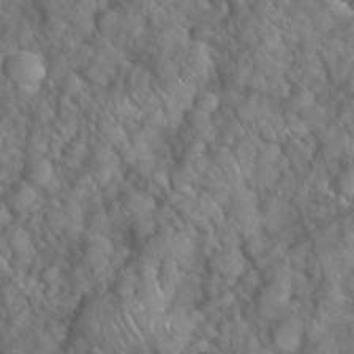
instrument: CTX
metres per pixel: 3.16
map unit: eHh
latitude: 39.0269
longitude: -57.1781
